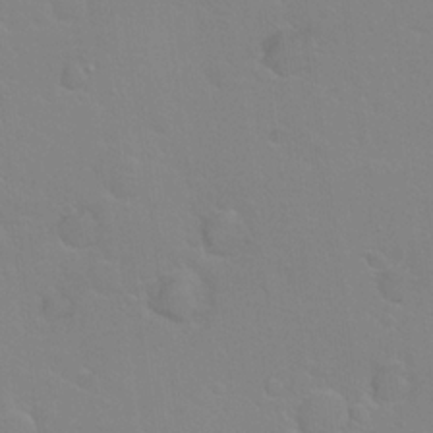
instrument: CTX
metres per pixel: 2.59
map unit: Hto
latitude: 21.0081
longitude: -33.1781
